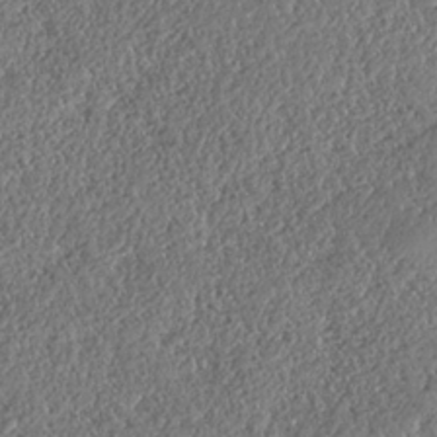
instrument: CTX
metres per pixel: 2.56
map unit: HNhu
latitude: -37.1431
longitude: 33.3888
